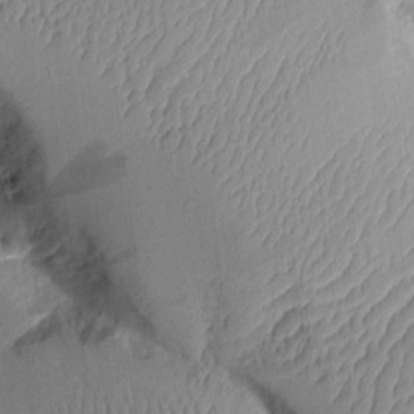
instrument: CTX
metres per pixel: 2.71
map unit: Aa
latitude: 10.3656
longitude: -128.2900
